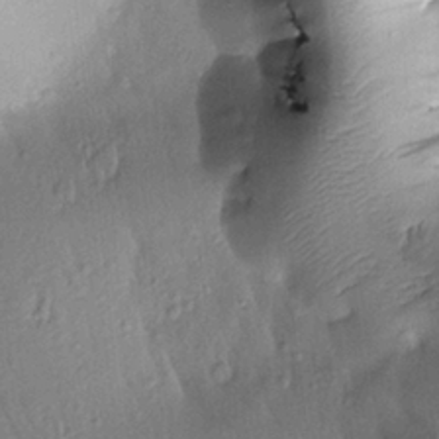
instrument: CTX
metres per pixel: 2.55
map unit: Htu
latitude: 0.1200
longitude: 173.1620
